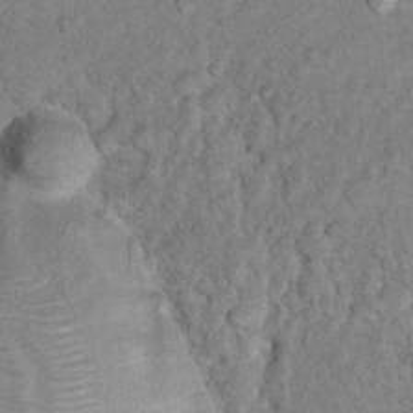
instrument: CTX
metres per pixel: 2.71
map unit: Nhu
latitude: 13.5560
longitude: -28.5923
